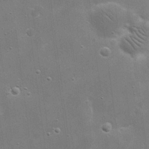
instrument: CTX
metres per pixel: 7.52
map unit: eHh
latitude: 20.9136
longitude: -67.0269
